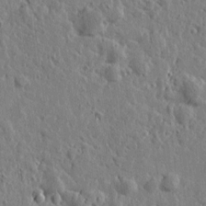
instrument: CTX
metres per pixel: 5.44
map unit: Htu
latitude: 0.9891
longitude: -178.2523
